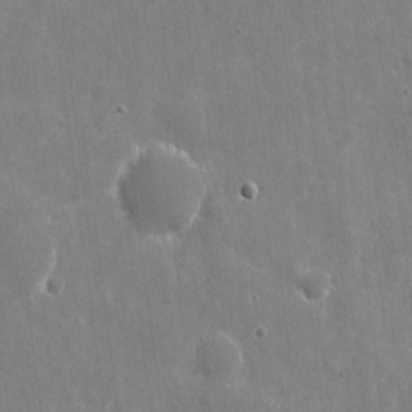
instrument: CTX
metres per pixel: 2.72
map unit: eHh
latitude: 9.7639
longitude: -70.1389
